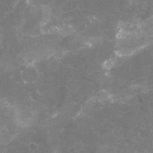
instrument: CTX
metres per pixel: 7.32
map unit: Nhu
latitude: -18.5196
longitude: -56.8568
